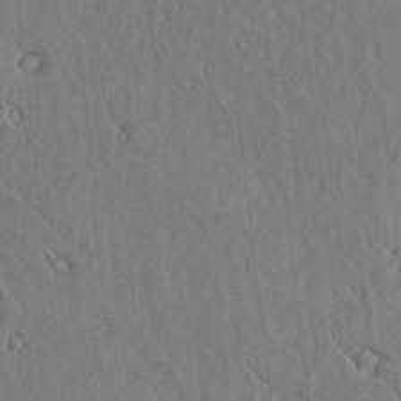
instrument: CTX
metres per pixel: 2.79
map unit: lAvf
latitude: 6.1200
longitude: 159.9178
